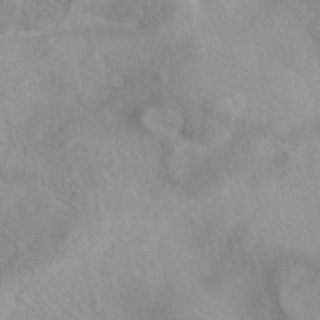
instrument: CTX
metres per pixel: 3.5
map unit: eAb
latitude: 40.6490
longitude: 105.2187
